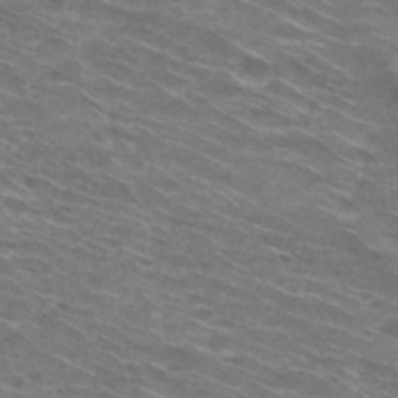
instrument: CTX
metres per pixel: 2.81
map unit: Hto
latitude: 30.8380
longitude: -46.0822
